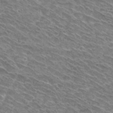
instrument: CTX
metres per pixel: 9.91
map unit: Hto
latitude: 30.5357
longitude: -45.8205
